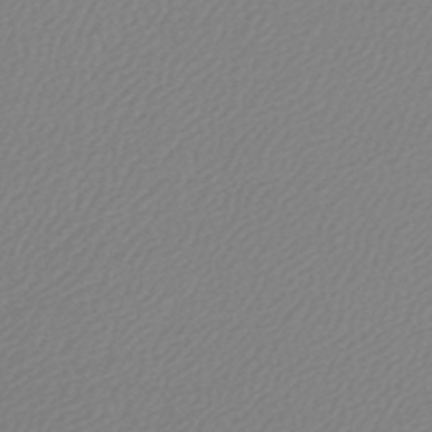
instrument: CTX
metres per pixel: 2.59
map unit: lHb
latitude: -45.5021
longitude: 71.0864
